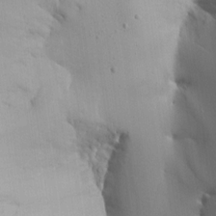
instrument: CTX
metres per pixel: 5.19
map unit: Aa
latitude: 13.0081
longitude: -143.0081
